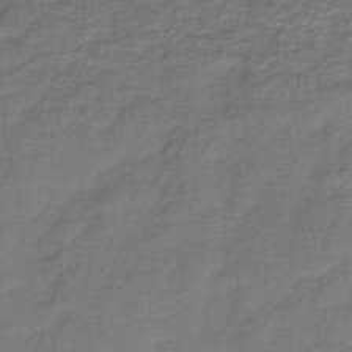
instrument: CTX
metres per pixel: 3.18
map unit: HNb
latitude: -36.1227
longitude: 51.3510
